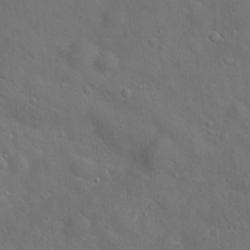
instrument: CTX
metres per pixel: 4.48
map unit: Hto
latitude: 17.9528
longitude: -53.2348
